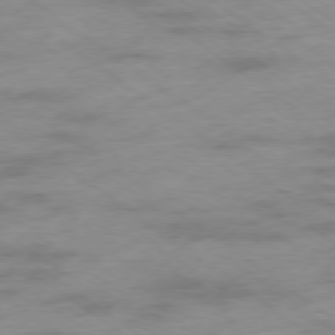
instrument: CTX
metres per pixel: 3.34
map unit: Ap
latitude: -78.2739
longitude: -59.9150
